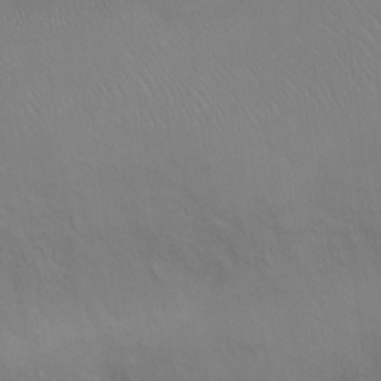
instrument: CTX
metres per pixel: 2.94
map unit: Ht
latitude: 1.2348
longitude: -35.8205
